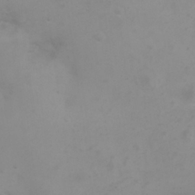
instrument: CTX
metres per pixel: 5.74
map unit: eHh
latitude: 25.8016
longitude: -64.2711
